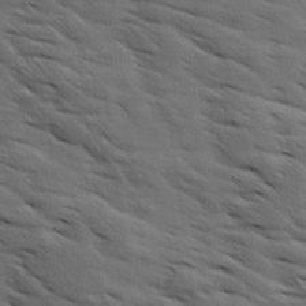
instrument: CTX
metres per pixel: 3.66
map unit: Ave
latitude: 11.7828
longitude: -106.2523
